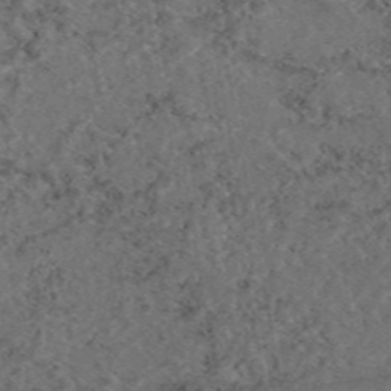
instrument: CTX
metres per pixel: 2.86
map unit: eAb
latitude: 47.1404
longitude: 112.3117
